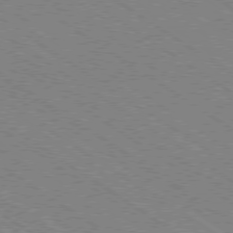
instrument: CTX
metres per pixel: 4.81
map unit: Ap
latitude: -79.2754
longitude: -79.8584
